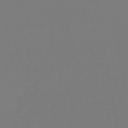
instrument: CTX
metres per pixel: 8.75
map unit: lHb
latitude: -46.2928
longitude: 75.9556
